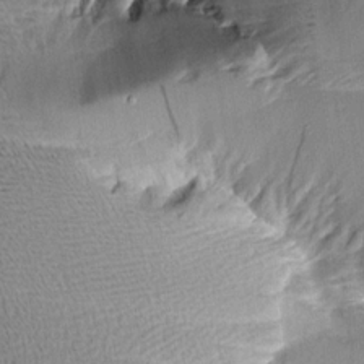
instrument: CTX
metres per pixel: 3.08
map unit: Aa
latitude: 9.7639
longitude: -141.8205
